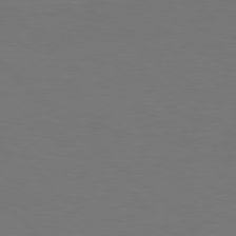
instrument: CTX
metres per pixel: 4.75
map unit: Hpe
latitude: 78.0633
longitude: -121.4616
